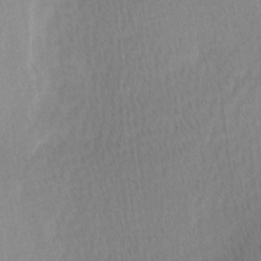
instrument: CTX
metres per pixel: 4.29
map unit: Ave
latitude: 11.4427
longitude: -107.1214
